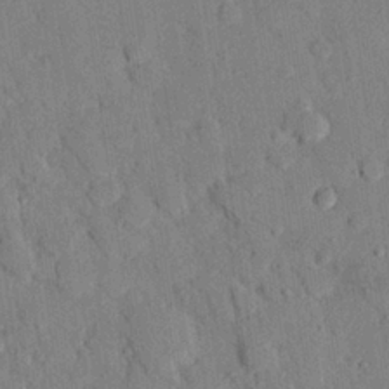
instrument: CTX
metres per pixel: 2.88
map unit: eHh
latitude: 26.2334
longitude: -79.1970
